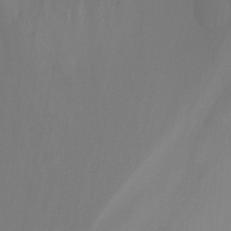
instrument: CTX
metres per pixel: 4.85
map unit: Nhu
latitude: -14.5952
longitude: -55.7261
